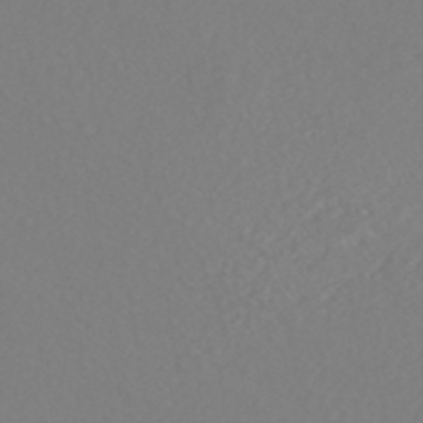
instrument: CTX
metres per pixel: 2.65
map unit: HNhu
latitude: -47.1431
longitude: 104.5573
